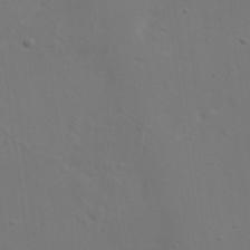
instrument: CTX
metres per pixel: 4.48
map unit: eHh
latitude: 23.8394
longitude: -69.7261
